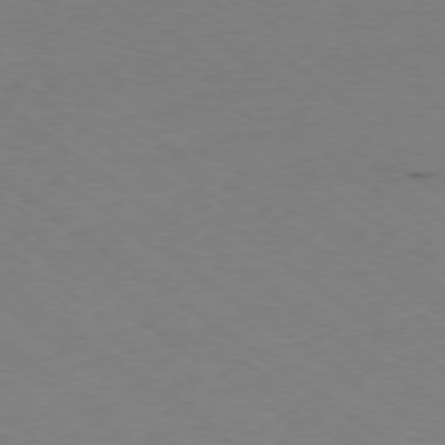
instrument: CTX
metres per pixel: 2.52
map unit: Ap
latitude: -79.0297
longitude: -57.1025
